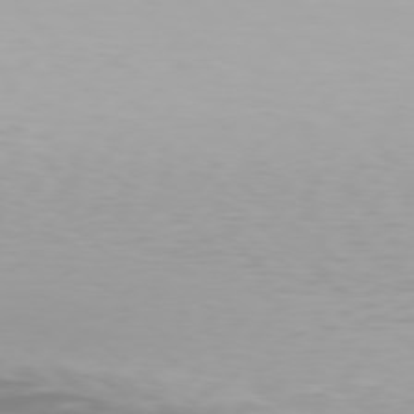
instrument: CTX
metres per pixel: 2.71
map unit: Hpe
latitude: 78.0822
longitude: -135.5560
